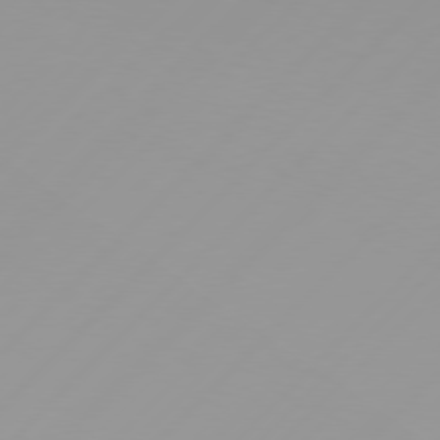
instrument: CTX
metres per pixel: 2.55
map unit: Hpe
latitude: 77.0647
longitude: -138.5546
